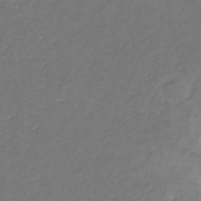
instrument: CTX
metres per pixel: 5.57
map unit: lHb
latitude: -31.0297
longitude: 65.7478
